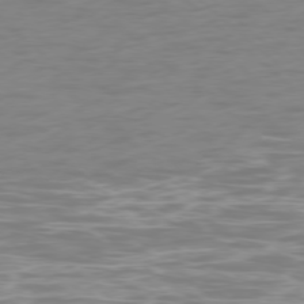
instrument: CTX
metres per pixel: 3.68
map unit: Ap
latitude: -78.1983
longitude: -63.9528
